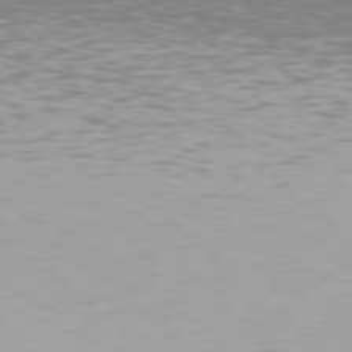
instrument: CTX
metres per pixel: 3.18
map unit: Hpe
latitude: 78.1578
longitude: -135.0647
